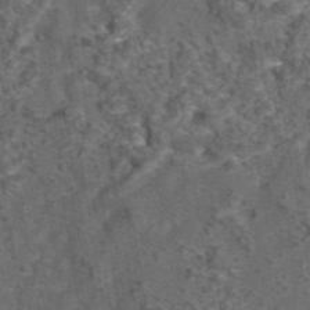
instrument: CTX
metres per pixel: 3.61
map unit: eAb
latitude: 43.6694
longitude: 107.3321
